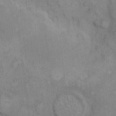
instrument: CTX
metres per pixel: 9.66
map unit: eHh
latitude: 7.8961
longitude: -62.9514
